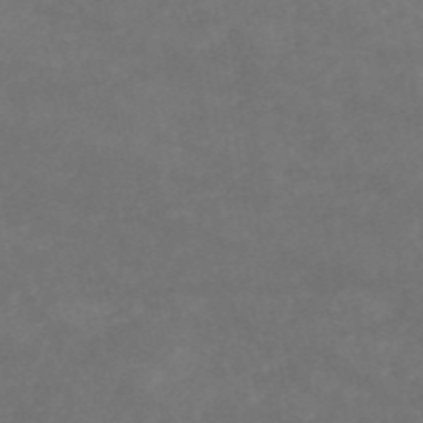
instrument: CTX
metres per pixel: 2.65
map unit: HNb
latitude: -54.3873
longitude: -34.8569
